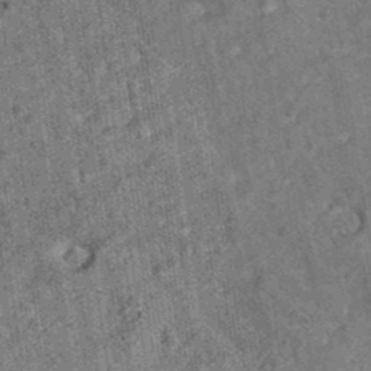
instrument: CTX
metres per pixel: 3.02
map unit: eAb
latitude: 35.2914
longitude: 115.4265
